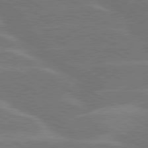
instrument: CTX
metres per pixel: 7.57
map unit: lApd
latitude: 79.8773
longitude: -122.7435
